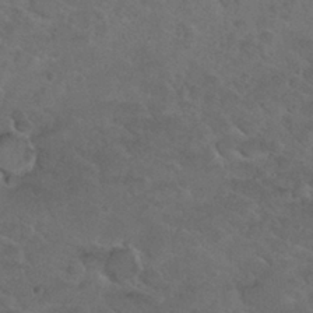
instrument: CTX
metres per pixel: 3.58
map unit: Nhu
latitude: 29.4426
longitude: -52.7058
